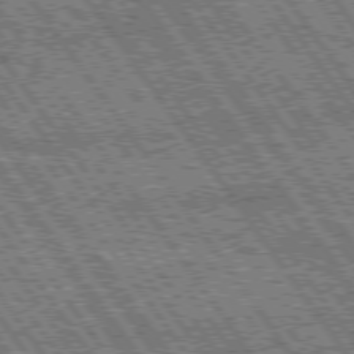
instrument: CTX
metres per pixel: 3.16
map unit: Hpe
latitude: 75.2915
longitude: -153.8584
